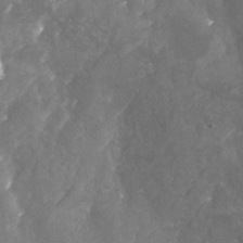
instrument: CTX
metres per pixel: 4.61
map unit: Nhu
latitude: -24.8408
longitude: -57.2725
